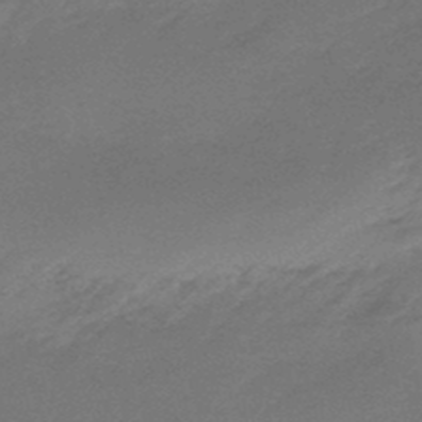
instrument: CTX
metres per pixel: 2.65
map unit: eHb
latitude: -48.1984
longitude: 86.4062
